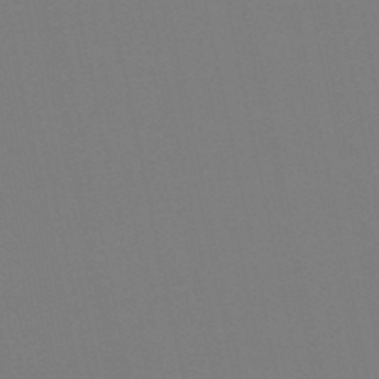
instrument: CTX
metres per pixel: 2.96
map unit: eHb
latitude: -49.8612
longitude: 77.5021
